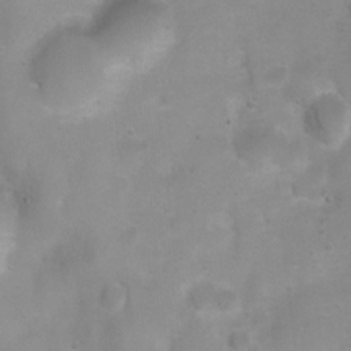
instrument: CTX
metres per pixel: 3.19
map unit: Ht
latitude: 4.9514
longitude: -21.1214
